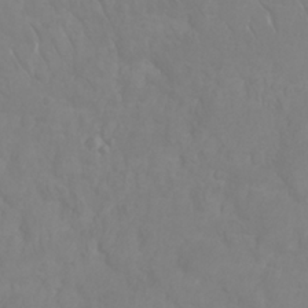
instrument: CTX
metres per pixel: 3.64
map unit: eHh
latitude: 25.6882
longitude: -64.2711
